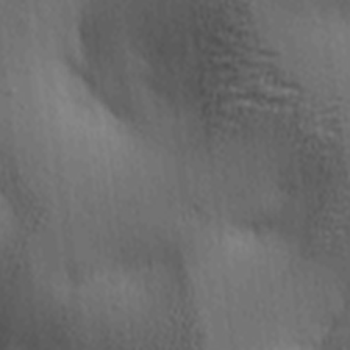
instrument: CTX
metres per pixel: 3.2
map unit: lAa
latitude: 5.2348
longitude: -112.8002
